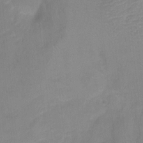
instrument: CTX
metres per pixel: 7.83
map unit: Ht
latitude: -10.1228
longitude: -39.3482
